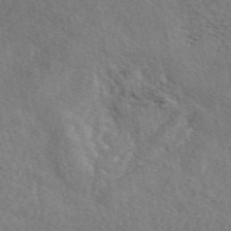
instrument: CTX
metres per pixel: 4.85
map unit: eAb
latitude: 50.1011
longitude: 111.5777
